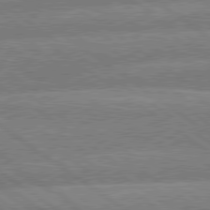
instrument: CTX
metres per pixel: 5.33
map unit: lApd
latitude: 79.6127
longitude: -161.0269
